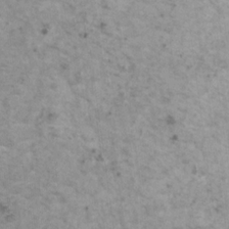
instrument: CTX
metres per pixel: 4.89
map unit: HNhu
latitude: 1.2725
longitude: 3.9556
